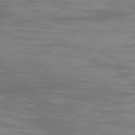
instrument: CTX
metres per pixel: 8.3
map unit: Ap
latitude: -77.6911
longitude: -62.5735
